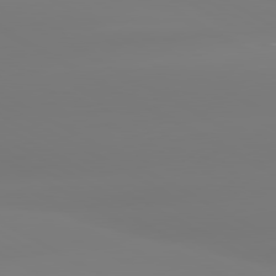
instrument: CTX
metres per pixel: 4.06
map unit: lApd
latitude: 80.5357
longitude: -156.0255
